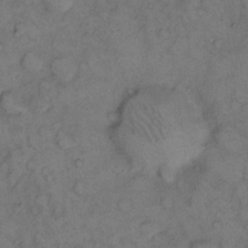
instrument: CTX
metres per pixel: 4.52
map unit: eHh
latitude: 12.1389
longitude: -63.1026
